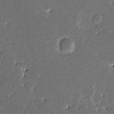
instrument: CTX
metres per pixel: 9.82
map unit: HNhu
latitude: 4.4412
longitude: 8.0850
